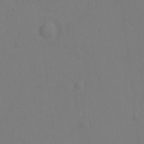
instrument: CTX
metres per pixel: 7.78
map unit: Hto
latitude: -0.3873
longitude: -33.8394
